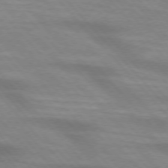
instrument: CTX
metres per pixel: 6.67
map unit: lApd
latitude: 74.4601
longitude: -61.5182
